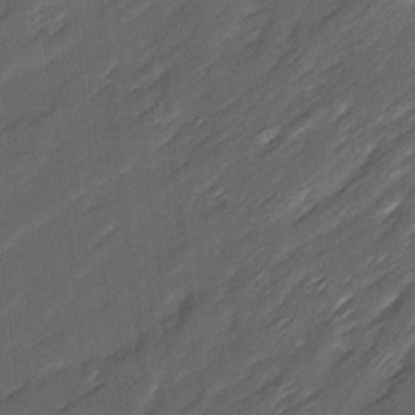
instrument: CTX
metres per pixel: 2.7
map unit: Ave
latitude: 16.7624
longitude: -136.7247
